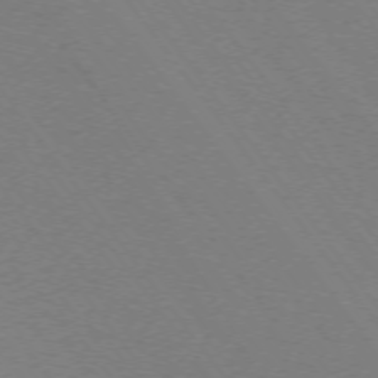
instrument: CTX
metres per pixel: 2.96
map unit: Ap
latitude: -74.6897
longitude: -74.8569
